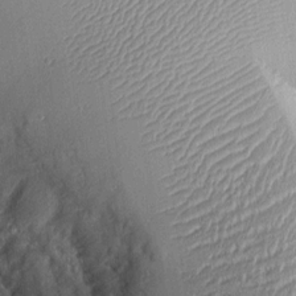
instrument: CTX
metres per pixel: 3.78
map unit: Aa
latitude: 10.1956
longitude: -128.3089
